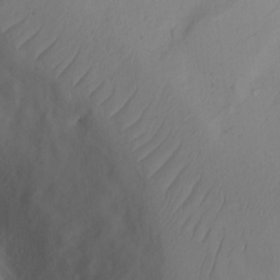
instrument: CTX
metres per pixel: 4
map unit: Ht
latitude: 0.1955
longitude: -45.9717
